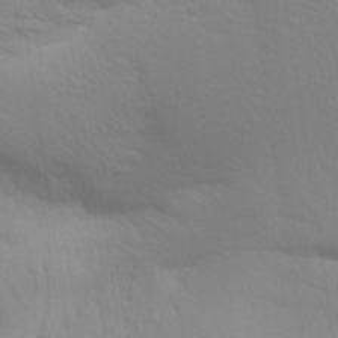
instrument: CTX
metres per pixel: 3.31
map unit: Aa
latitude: 28.5168
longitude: -144.4979
